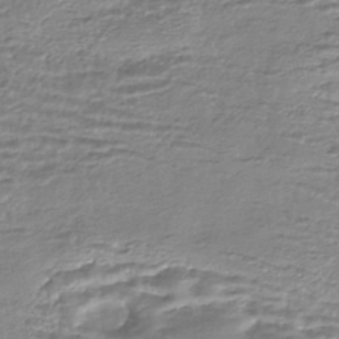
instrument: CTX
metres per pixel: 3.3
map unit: HNhu
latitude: -44.1795
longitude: 101.0486
